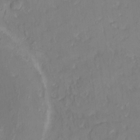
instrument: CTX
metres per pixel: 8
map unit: HNhu
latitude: 4.6490
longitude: 10.0850
